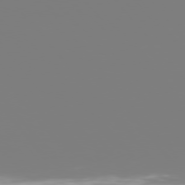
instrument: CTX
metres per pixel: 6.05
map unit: Hpe
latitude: 75.8772
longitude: -142.6113
